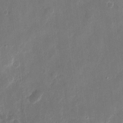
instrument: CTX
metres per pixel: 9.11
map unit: eHh
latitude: 10.9703
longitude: -72.3468
